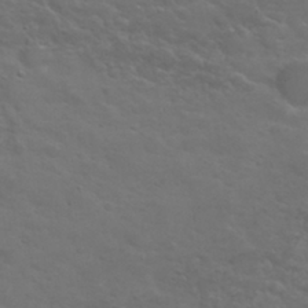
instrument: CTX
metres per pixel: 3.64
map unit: Nhu
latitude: 30.0444
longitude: -50.6301
